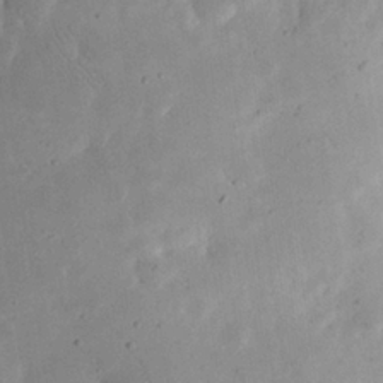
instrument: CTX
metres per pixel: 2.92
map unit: eHh
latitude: 25.1592
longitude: -68.0444
